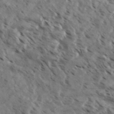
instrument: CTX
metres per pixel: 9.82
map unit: eHh
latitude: 35.9339
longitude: -138.8002
